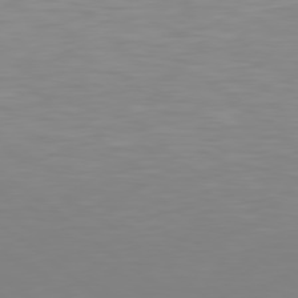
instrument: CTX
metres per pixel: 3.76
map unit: Hpe
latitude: 78.6680
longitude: -173.0647
